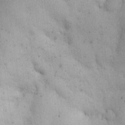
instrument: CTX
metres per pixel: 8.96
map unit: Nhu
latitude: 26.8191
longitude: -68.4790
